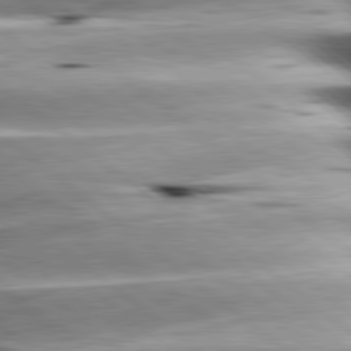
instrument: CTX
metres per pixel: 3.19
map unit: lApd
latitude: 80.5168
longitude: -143.3293
